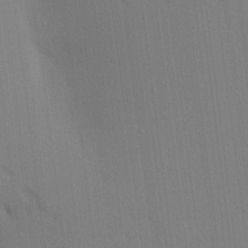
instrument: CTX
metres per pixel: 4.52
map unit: Aa
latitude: 17.1025
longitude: -148.8002
